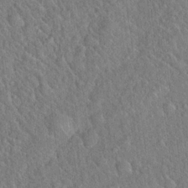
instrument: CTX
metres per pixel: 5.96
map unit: Hto
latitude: 19.1025
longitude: -52.6113
